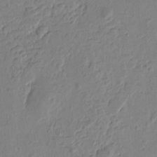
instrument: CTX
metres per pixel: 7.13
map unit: Htu
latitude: -1.1054
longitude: -176.7435
